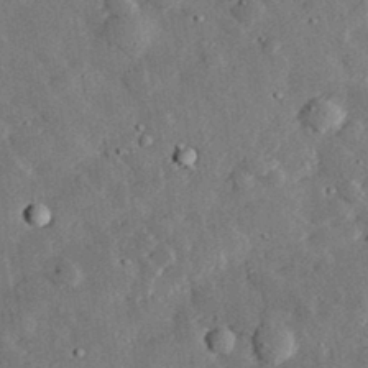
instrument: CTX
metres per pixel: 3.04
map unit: lHvf
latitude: 32.5546
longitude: -83.5182
